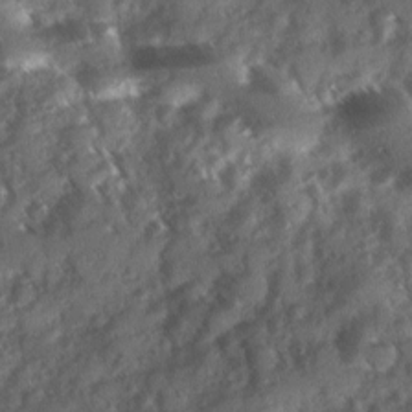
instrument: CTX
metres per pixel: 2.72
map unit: Ave
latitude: 10.4601
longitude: -103.0080
